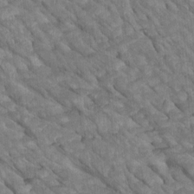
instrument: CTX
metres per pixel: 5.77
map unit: Htu
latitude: 1.5938
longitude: 145.3699
